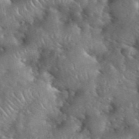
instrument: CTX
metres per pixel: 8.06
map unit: eHh
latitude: 39.9150
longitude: -57.1025
